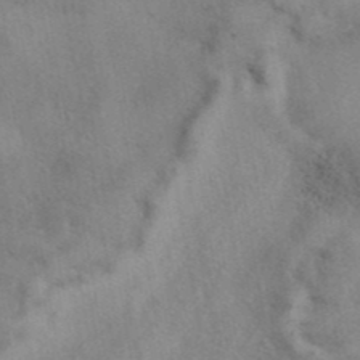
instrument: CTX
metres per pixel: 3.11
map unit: eAb
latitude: 40.9324
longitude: 108.1795
